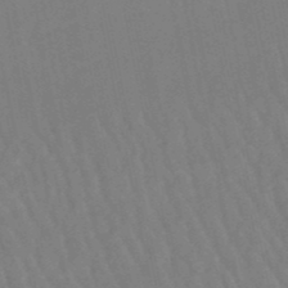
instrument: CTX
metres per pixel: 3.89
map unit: lHb
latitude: -49.7289
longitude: 70.9542
